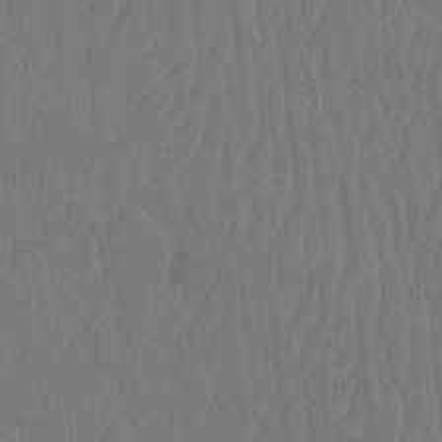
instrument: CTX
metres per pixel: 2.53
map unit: eHh
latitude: -2.3495
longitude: 14.4818
